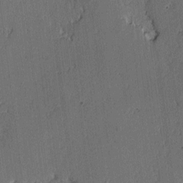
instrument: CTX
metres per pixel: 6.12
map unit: lAvf
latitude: -2.0472
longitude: -108.0633
